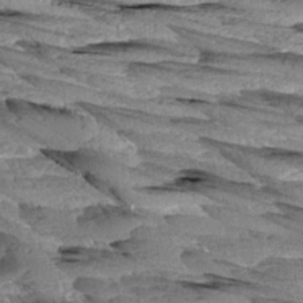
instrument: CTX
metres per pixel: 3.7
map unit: Aa
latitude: 8.5546
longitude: -133.1592
